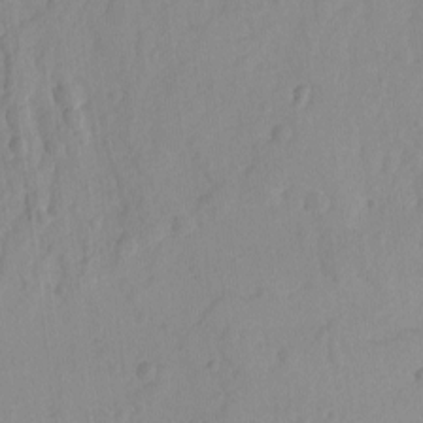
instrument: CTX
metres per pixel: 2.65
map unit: lAvf
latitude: -8.5007
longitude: -119.8961
